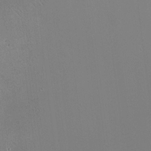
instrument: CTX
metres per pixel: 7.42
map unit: HNhu
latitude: 11.5938
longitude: 11.2565
